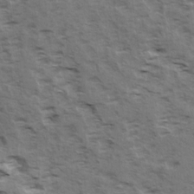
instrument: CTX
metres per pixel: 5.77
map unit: Ave
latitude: 15.3860
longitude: -103.8205
